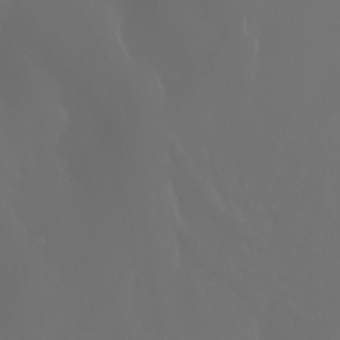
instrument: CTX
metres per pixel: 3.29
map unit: Nhu
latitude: -6.3495
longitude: -90.7813
